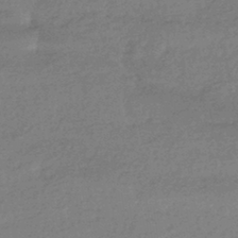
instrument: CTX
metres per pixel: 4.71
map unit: HNhu
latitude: -42.5384
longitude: 93.3321
